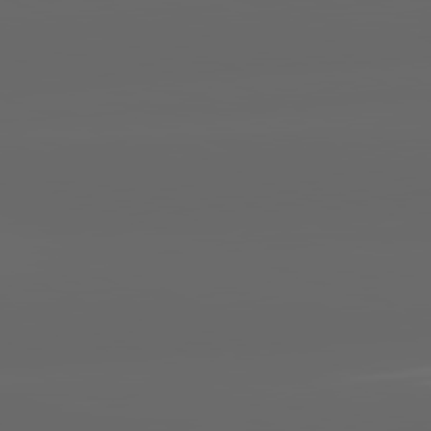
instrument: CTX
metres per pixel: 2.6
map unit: lApd
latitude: 82.1199
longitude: -168.0444
